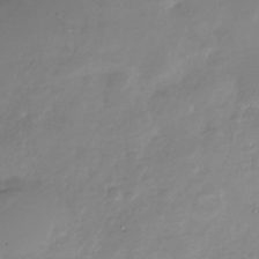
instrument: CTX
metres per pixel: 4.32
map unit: Nhe
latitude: -34.5196
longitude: -89.2726
